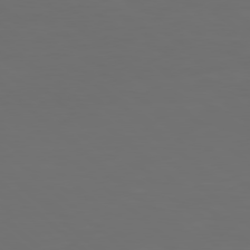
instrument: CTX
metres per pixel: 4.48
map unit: Hpe
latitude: 77.9150
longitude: -169.2726
